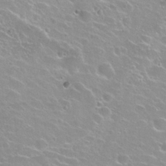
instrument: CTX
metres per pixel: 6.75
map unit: Nhu
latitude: 27.6316
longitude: -50.7813
